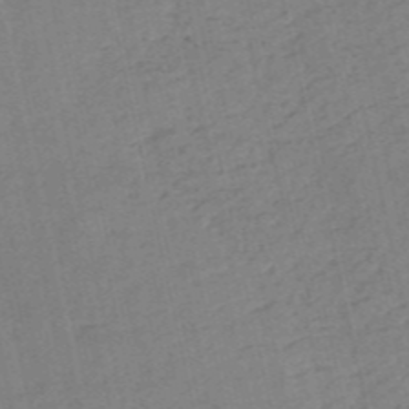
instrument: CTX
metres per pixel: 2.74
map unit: HNb
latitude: -54.4251
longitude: -46.1200
